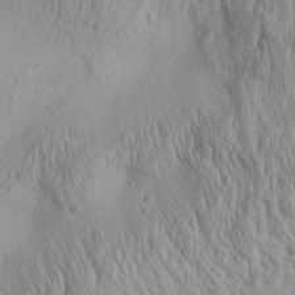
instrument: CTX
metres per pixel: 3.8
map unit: Aa
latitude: 30.5357
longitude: -136.4412
